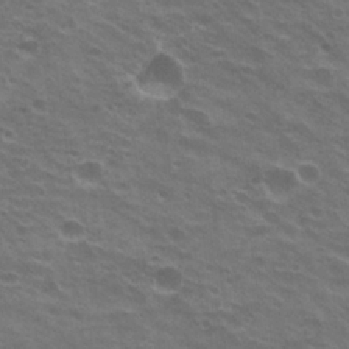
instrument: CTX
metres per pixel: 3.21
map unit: Hto
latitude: 22.6490
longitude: -31.1026
